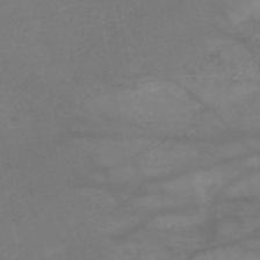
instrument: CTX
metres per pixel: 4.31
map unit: HNb
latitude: -50.7652
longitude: -40.0255
